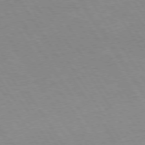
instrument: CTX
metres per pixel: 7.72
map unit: Hpe
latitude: 74.1578
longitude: -140.0822
